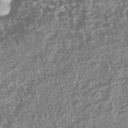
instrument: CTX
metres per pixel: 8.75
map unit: Nhu
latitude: -40.5007
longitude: -83.6882
